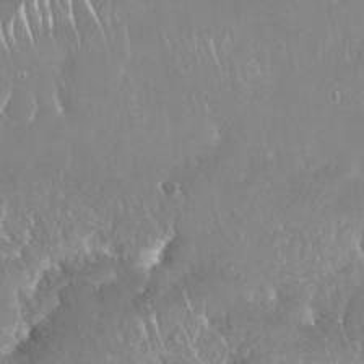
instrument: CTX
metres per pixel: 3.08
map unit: Nhu
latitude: 25.3859
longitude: -60.6679
